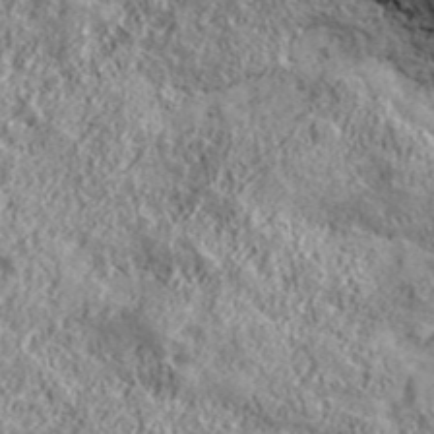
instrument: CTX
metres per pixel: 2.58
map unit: eHh
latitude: 43.4427
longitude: -88.3657
